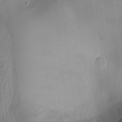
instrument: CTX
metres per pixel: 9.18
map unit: Ht
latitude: 10.0822
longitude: -74.9703
